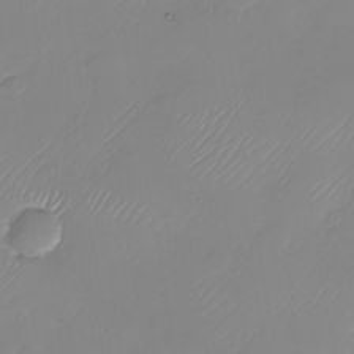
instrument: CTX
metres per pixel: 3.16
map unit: Nhu
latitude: -28.7463
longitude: -63.8962
